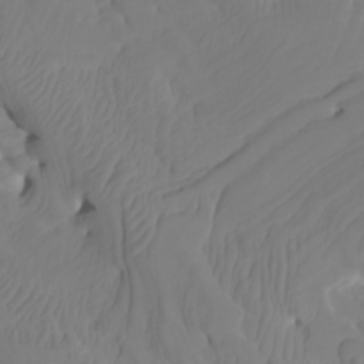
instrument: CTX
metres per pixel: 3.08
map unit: Htu
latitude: -6.8030
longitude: -69.8583
